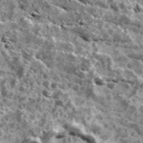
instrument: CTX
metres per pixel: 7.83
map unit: Ave
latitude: 18.1200
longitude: -134.8380
